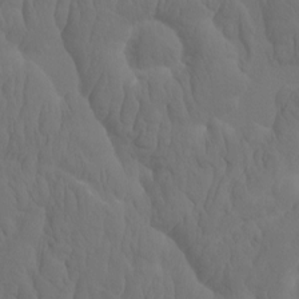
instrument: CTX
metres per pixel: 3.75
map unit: eHh
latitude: -1.8234
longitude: 15.1243
